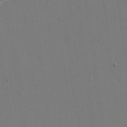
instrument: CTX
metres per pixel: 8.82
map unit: eHh
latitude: 18.9702
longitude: -69.3293
